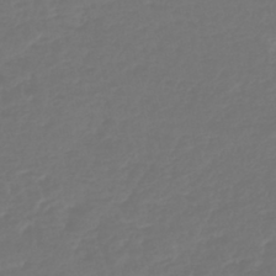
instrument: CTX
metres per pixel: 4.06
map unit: lHb
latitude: -43.1620
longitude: 60.8030
